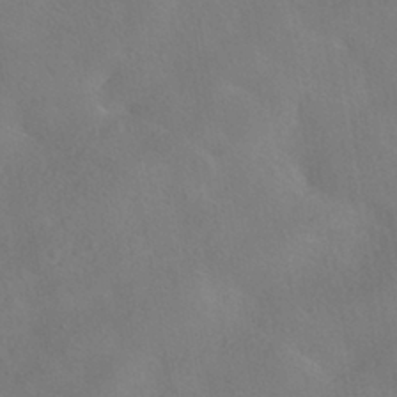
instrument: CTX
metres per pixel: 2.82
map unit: HNhu
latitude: -40.7085
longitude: 101.3887
